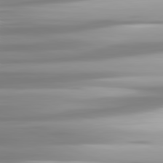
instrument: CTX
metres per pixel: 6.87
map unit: lApd
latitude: 81.7450
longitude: -139.6505
